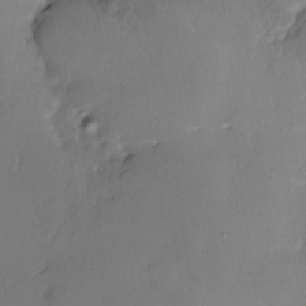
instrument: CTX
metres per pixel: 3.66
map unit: Nhe
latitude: -26.9352
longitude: -110.4412
